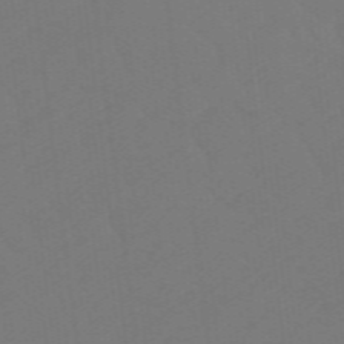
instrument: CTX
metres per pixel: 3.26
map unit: eHb
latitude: -49.6533
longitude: 83.7289
